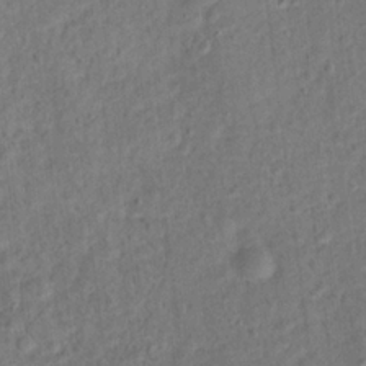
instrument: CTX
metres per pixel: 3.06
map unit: Hto
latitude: 13.9150
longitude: -38.7813
